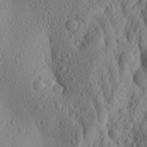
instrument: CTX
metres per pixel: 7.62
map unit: Aa
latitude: 24.4601
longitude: -144.2144
